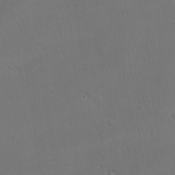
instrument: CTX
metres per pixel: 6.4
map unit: Ave
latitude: 22.4790
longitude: -136.2712
